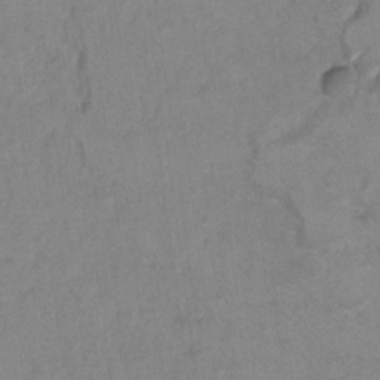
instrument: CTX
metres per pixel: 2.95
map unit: Hto
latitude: 7.1592
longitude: -35.4237
